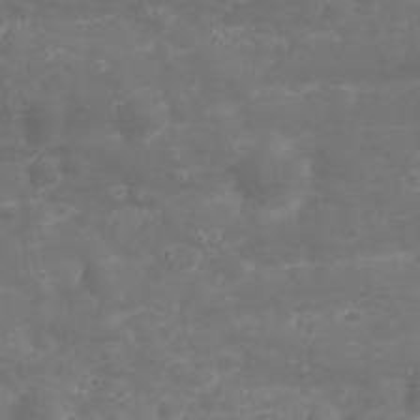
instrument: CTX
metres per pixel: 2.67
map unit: Nhu
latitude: 23.5560
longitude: -60.6490
